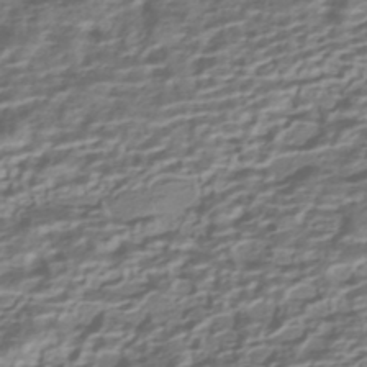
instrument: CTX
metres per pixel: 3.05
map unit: HNhu
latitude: -42.5573
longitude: 100.4062
